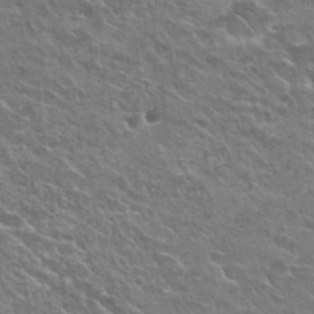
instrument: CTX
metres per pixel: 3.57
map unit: Nhu
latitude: 25.5371
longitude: -50.7246
